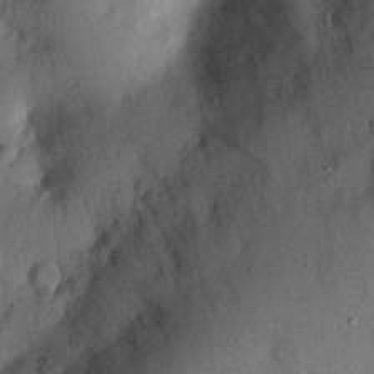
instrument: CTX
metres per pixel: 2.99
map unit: eHh
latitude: 26.3467
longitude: -75.6694
